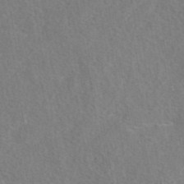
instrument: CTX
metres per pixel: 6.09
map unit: eAb
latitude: 42.7246
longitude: 104.4062
